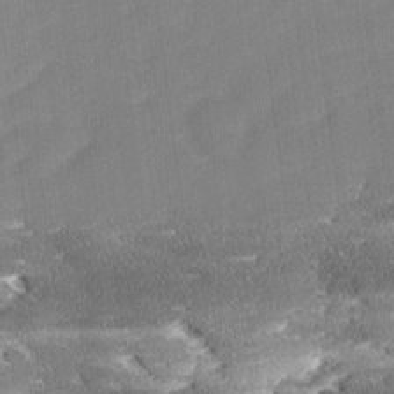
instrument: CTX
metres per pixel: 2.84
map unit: Ave
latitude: 17.7261
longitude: -137.0837
